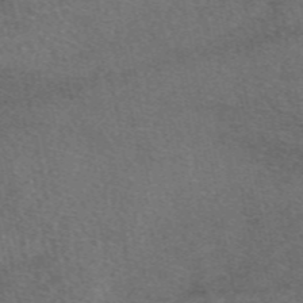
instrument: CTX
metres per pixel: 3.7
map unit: eAb
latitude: 49.0458
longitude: 112.9542
